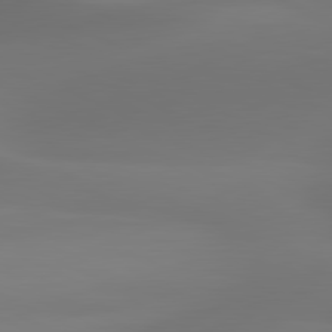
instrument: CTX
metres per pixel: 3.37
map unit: lApd
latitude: 81.3482
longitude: 129.0487
